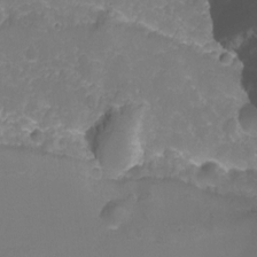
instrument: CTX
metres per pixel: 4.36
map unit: Nhu
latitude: -13.6911
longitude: -71.7449
